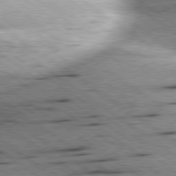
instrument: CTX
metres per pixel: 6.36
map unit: lApd
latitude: 79.5182
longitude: -154.9325
